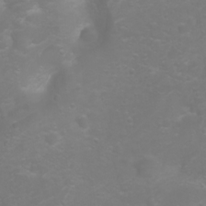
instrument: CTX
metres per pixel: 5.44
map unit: Ht
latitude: -2.9352
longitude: -61.1970
